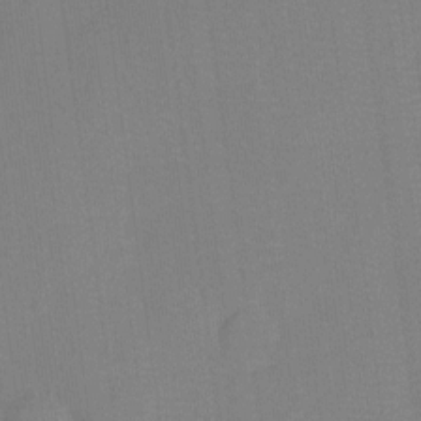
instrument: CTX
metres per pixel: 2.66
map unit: Ht
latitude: -12.6330
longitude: -24.2144
